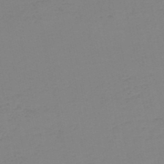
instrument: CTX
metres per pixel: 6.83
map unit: HNb
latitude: -50.8030
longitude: -54.2900
